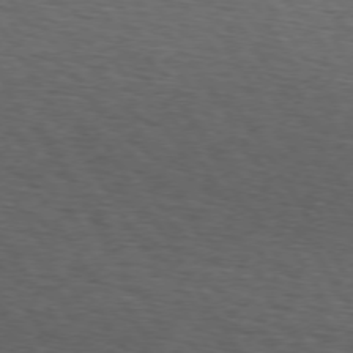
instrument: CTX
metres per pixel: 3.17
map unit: Hpe
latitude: 73.2159
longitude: -124.6112
